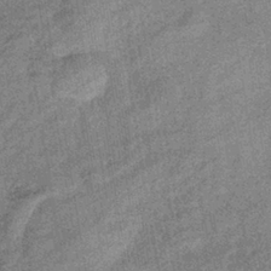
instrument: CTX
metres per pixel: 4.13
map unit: eHb
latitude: -38.8975
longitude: 79.0486
